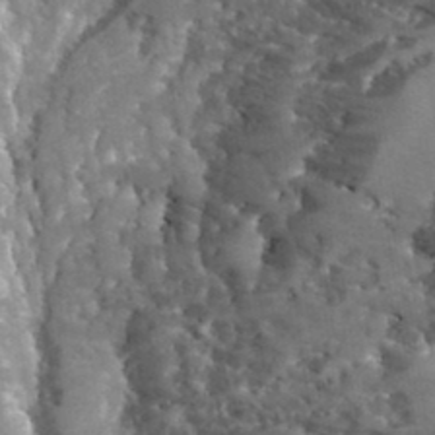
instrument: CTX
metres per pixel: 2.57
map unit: Hto
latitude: 36.1200
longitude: -43.9717
